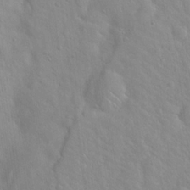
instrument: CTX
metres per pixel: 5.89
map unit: Hto
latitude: 20.0633
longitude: -54.4412
